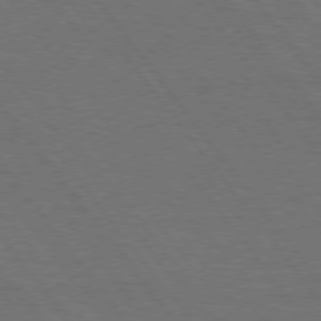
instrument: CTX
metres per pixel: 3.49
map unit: Hpe
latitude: 75.2348
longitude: -137.6316
